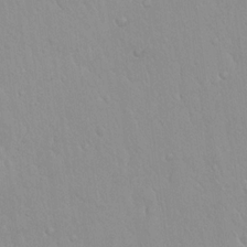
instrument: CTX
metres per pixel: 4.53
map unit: Hto
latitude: 17.1403
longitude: -57.9906
